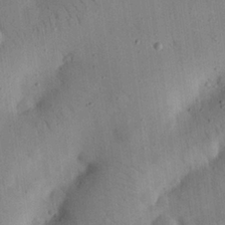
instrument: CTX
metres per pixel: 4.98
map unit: eHh
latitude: 25.1403
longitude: -68.9892
